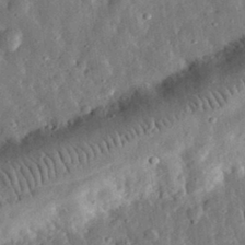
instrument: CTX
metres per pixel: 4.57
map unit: eHh
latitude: 31.6694
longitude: -77.1403
